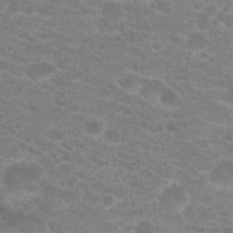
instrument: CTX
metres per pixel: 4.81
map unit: Hto
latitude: 20.0633
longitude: -37.6127
